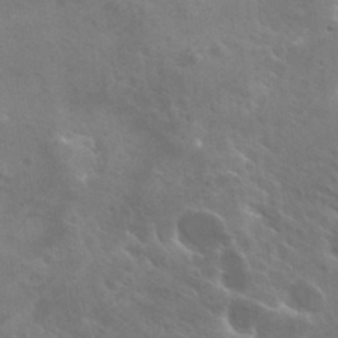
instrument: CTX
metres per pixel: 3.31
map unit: Hto
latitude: 28.1767
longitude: -40.8946
